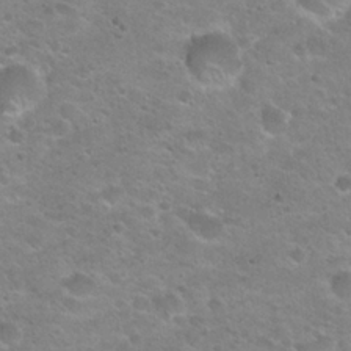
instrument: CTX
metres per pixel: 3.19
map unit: Hto
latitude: 22.1578
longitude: -49.9528
